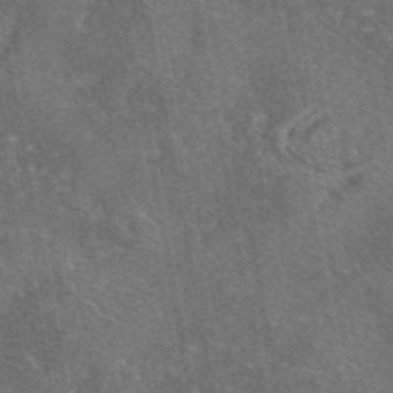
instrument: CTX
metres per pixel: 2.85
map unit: eAb
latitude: 45.8205
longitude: 108.8030
